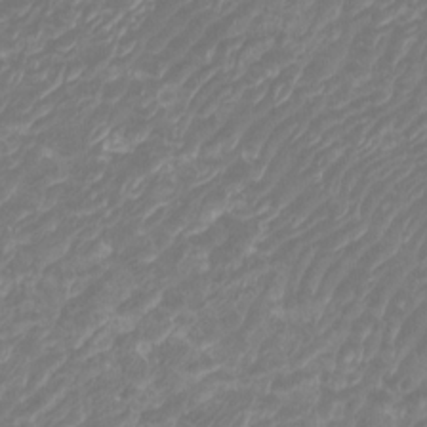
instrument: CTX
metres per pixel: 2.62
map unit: Htu
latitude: -5.9556
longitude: -74.6302
